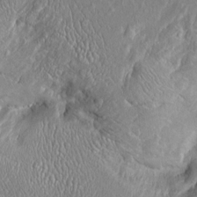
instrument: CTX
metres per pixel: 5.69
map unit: Htu
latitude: -6.4251
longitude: 158.1039
